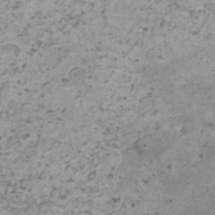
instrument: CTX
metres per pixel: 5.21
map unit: HNhu
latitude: -0.3118
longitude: 3.1242
